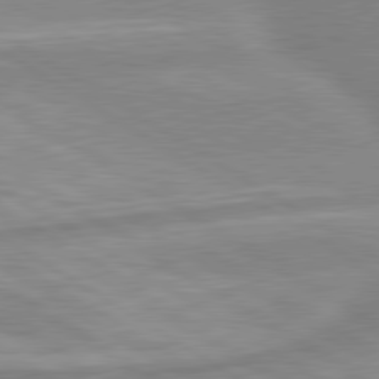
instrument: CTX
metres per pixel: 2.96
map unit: lApd
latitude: 80.1578
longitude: -172.2144
